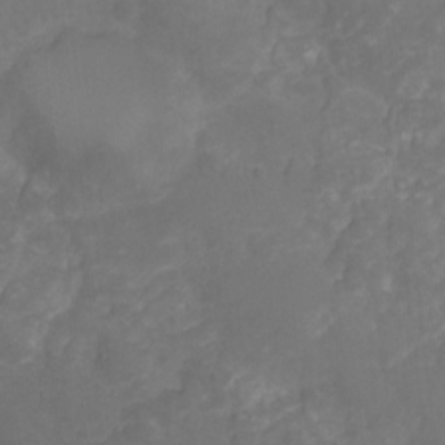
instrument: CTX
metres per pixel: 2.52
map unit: Nhu
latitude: -8.9164
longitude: -43.4993
